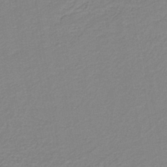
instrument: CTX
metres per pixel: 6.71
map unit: HNb
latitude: -40.1228
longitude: 51.1620
